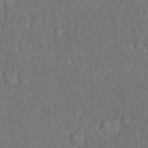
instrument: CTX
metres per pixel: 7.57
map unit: Hto
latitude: 18.1955
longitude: -61.9339
